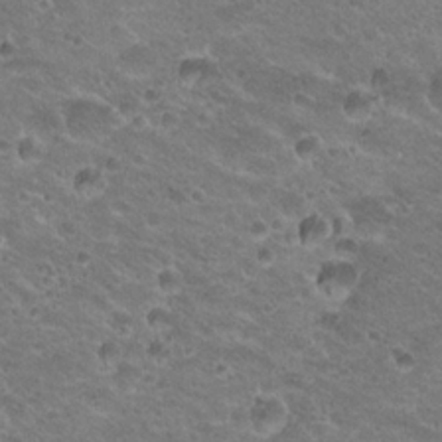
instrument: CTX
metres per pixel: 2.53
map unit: Hto
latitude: 21.7639
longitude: -33.1025
